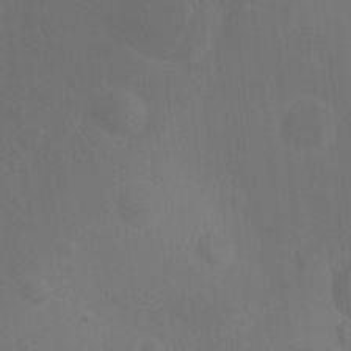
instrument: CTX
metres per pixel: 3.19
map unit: Ht
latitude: -3.9178
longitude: -17.6505
